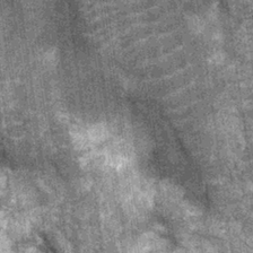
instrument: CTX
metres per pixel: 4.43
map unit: Nhu
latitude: -13.1998
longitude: -22.3278
